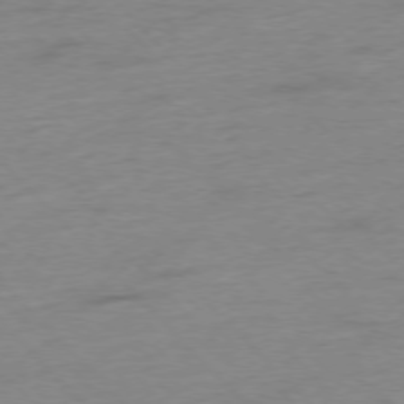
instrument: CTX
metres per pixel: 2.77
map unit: Hpe
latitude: -76.7463
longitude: -14.0255
